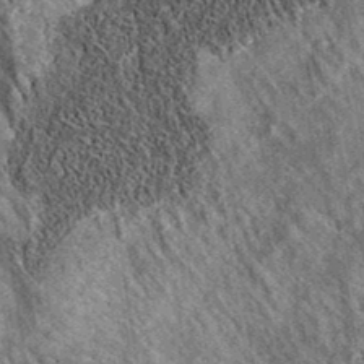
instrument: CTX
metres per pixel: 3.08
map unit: eAb
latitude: 36.0255
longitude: 109.8422
